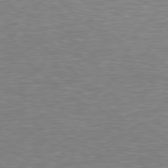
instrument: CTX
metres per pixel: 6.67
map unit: Hpe
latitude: 78.6680
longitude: -123.1970
